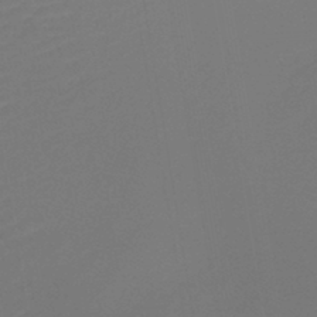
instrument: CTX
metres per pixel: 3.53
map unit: lHb
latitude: -43.6721
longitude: 59.5210
